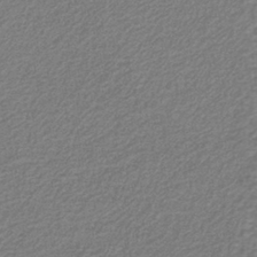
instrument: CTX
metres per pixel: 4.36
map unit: eAb
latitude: -39.0676
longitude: 52.1605
